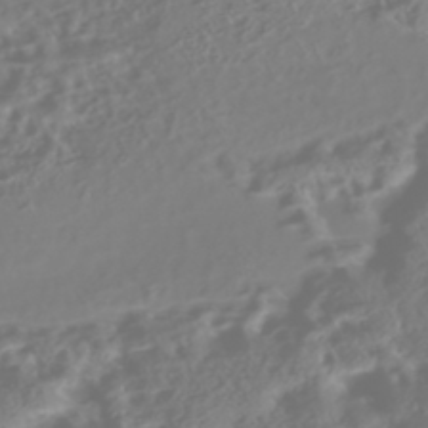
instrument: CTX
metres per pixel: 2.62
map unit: Nhe
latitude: -46.6896
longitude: 151.9367
